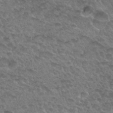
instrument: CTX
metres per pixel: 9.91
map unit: Hto
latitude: 32.8002
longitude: -48.8380
